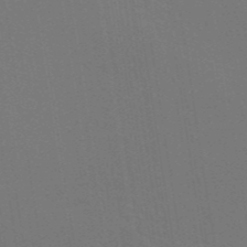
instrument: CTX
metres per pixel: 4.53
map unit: ANa
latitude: 43.7261
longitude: 28.2173
